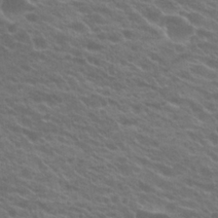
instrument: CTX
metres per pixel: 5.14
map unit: Hto
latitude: 22.9514
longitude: -37.6127
